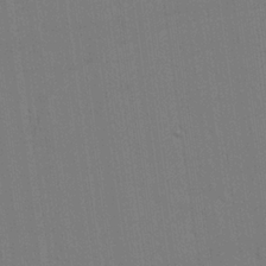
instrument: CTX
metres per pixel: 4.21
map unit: lAvf
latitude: 25.5182
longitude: -111.5371
